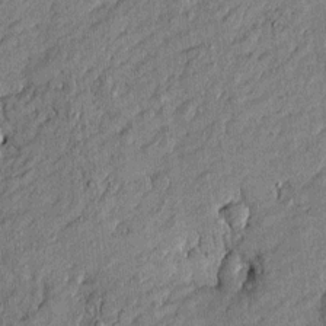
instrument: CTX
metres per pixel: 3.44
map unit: Htu
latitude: -6.7841
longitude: 177.5588
